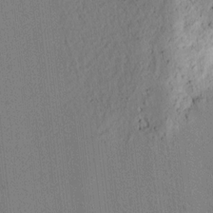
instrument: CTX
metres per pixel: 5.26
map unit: lAvf
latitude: 8.1578
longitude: 164.7275
